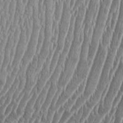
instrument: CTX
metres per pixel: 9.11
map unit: Aa
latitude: 9.1403
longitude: -129.3859
